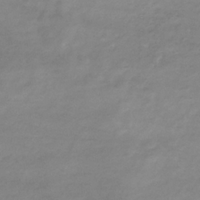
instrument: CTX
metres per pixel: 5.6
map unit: eHb
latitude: -33.4455
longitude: 71.3321
